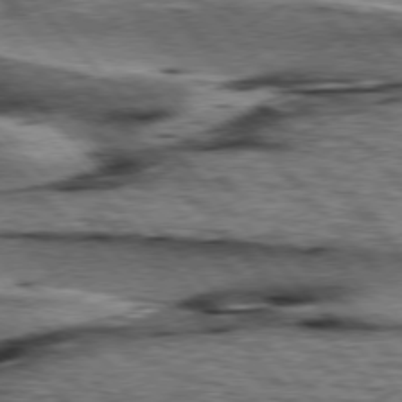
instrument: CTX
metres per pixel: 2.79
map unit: lApd
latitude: 76.5734
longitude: -71.9717
